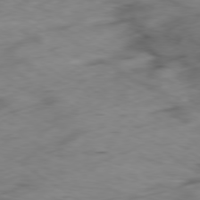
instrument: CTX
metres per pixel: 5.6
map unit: Ap
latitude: -79.4643
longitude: -72.5546
